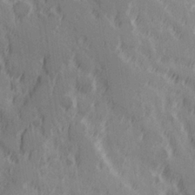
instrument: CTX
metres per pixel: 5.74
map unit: Hve
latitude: 25.7449
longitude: 146.3117
